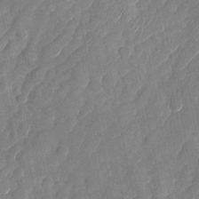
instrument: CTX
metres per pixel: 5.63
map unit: Nhu
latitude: -28.4062
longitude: -64.5357
